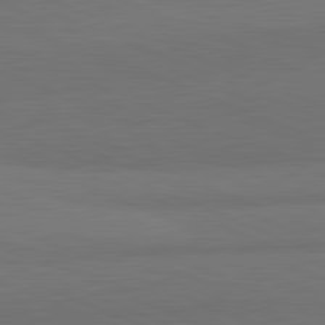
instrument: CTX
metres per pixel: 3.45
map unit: lApd
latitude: 82.3089
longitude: 156.1417
